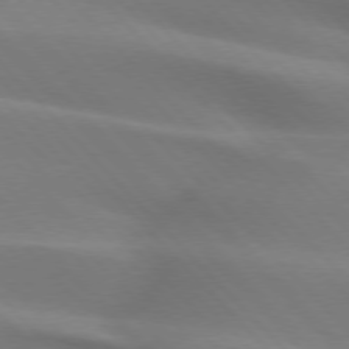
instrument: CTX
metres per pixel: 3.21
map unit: lApd
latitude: 75.4804
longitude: -61.6505
